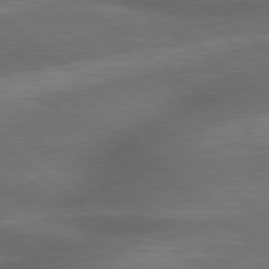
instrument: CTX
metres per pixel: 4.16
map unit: lApd
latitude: 79.2726
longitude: -118.0255
